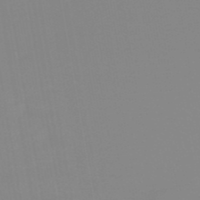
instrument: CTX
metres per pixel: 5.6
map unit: eHb
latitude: -50.0850
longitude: 73.8233
